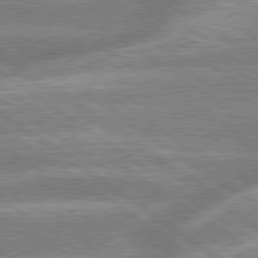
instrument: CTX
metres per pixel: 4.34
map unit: lApd
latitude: 79.3482
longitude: -159.4804
